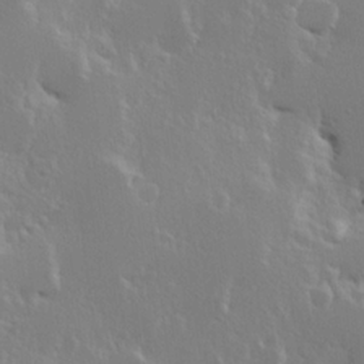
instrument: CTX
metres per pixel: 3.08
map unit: Hve
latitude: 23.5371
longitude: 145.7856
